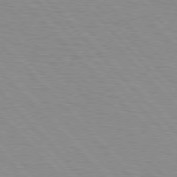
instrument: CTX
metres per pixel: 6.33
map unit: Hpe
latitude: 76.6679
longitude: -154.3845
